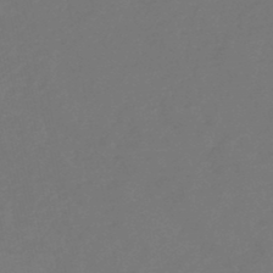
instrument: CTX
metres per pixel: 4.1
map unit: HNb
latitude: -47.5777
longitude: 57.4643
